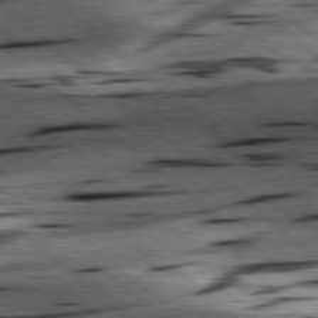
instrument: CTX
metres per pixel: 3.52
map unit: lApd
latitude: 78.6302
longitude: -52.2523
